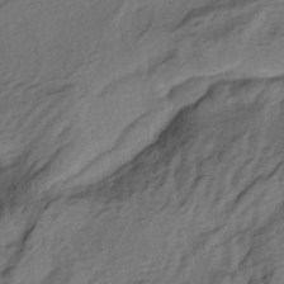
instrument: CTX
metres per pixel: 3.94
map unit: lAa
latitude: -4.9730
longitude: -123.5938
